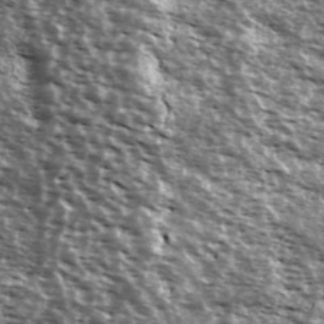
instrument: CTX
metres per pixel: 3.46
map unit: Ave
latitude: 40.0444
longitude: -108.5545
